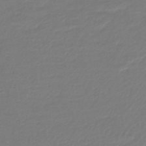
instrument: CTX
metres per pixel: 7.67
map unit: lHb
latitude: -44.6330
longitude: 76.2928
